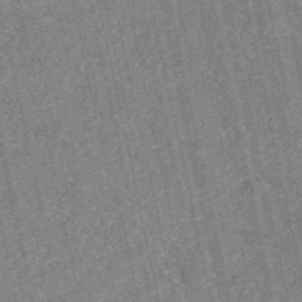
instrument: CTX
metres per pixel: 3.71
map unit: HNb
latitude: -53.0108
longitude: -38.3278
